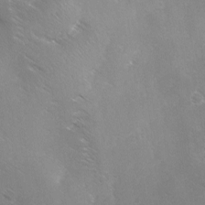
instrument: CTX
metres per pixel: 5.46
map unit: Ave
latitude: -0.2929
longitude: -112.3089
